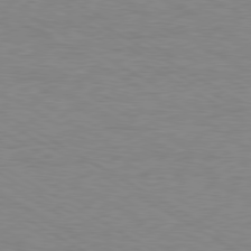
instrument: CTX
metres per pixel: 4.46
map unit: Hpe
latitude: -80.4251
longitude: 16.9542
